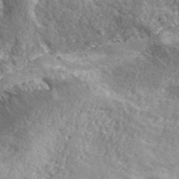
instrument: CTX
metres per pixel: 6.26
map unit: eHh
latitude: 42.7057
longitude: -89.9151
